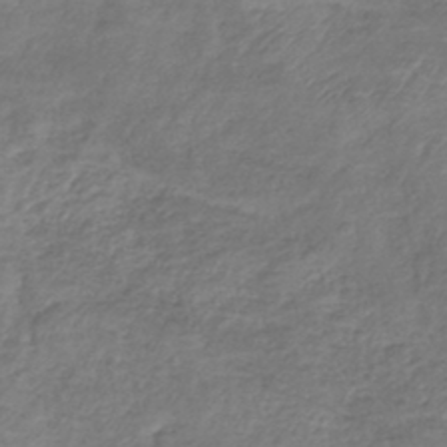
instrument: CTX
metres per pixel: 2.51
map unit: lHb
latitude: -42.3495
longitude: 76.1606
